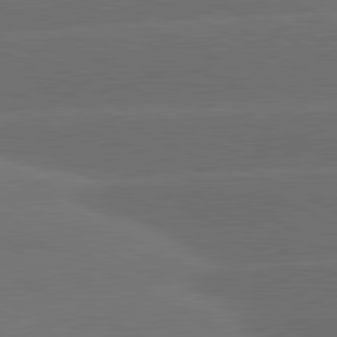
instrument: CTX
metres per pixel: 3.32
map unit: lApd
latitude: 81.1970
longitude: -147.6505
